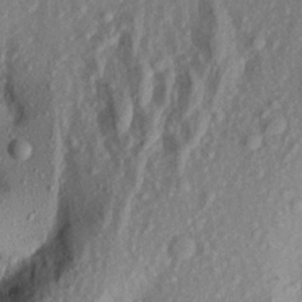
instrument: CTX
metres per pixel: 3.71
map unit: Aa
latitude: 20.2334
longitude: -143.3671
